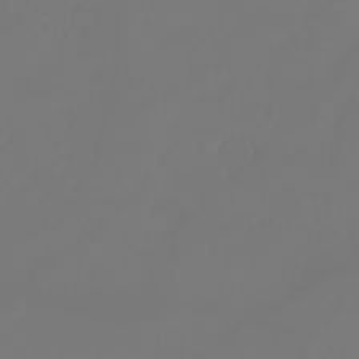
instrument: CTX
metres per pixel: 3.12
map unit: eHh
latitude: -3.2564
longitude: 19.7100
